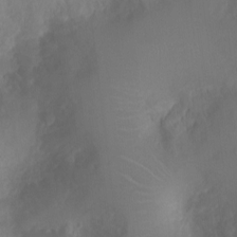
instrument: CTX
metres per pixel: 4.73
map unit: Ht
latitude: -4.3873
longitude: -16.5735
